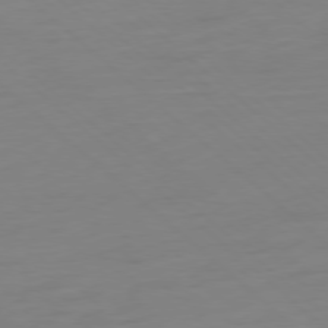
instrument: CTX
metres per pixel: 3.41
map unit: Ap
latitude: -78.3117
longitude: -77.7260
